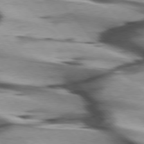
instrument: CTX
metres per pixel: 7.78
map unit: lApd
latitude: 75.8205
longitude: -64.5735
